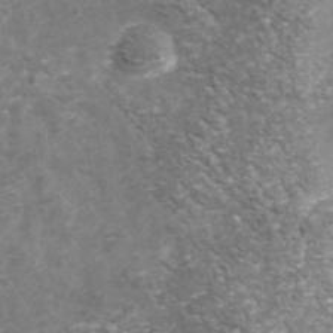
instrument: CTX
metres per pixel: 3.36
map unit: Nhu
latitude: -39.2754
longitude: -81.4048
